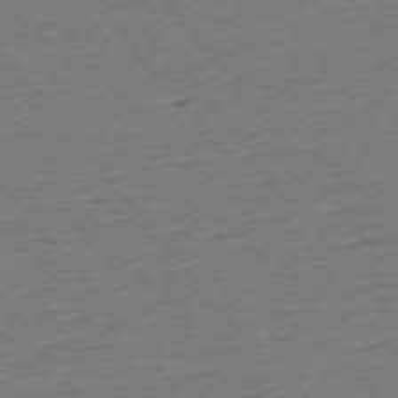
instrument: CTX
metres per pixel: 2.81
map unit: Ap
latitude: -75.3132
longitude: -82.6490
